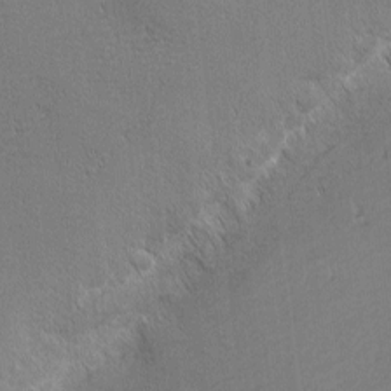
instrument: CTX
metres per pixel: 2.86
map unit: Nhu
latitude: 1.5371
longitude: -78.6302
